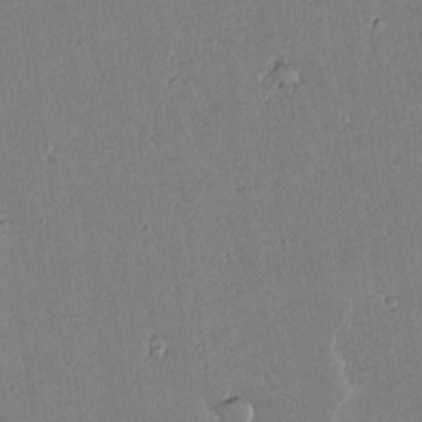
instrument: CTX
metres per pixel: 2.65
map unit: lAvf
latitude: 14.8002
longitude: -127.3293
